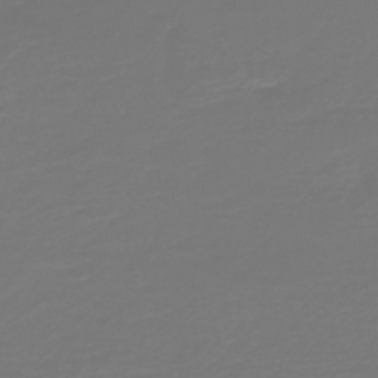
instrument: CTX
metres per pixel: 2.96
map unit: HNb
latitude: -46.9541
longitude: 54.3117
